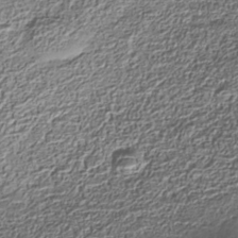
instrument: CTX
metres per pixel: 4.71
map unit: Nhe
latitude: -36.6896
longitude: -178.4223
